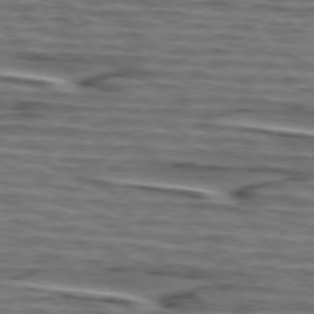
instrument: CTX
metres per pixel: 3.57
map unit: lApd
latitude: 75.2537
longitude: -71.5938
